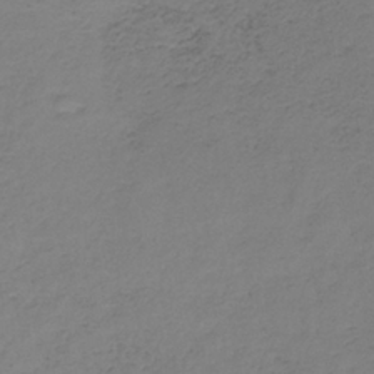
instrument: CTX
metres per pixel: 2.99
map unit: lHb
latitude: -35.4265
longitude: 66.6518
